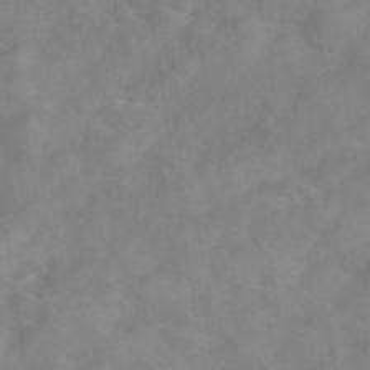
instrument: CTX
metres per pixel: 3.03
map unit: eAb
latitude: 45.9717
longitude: 127.0297
